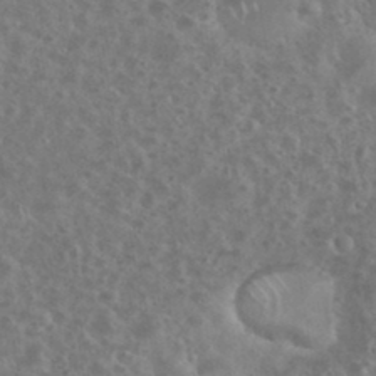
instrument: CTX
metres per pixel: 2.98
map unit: eHh
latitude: 34.9513
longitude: -60.9513
